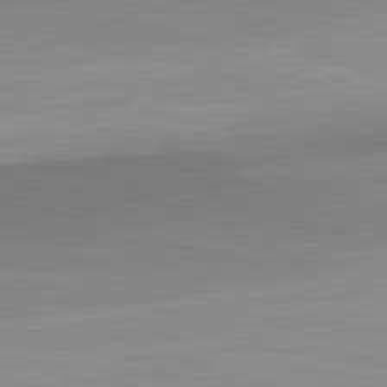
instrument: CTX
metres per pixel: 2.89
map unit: lApd
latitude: 82.3845
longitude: 138.3684
